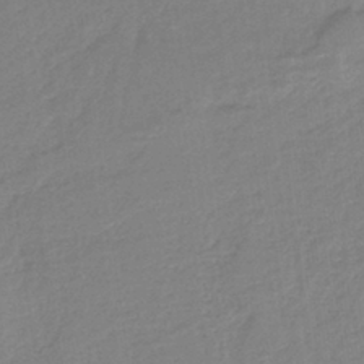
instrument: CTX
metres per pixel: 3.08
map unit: HNb
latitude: -36.5384
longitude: 58.2172
